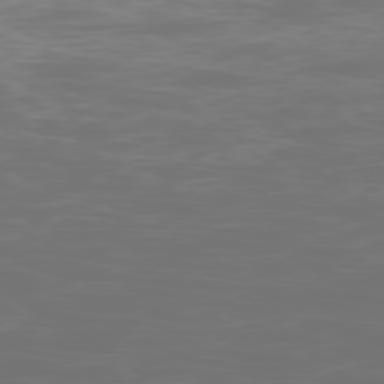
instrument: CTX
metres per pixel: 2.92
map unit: Ap
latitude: -78.6707
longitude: -69.3482
